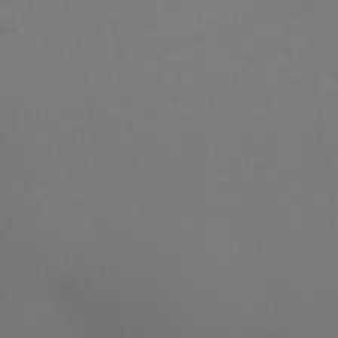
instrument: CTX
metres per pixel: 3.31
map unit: Aa
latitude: 30.0255
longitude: -135.2159
